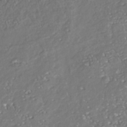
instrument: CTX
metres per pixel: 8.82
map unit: Nhu
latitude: -39.0109
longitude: -80.6490
